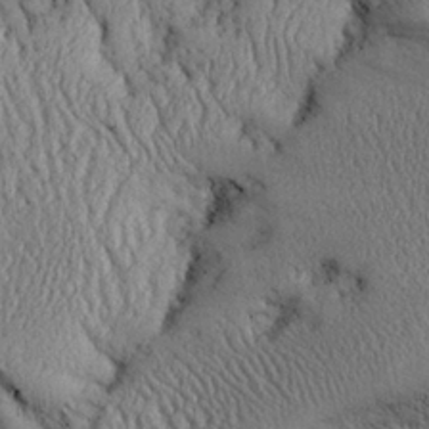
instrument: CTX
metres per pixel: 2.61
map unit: Aa
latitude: 28.1955
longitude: -134.1955
